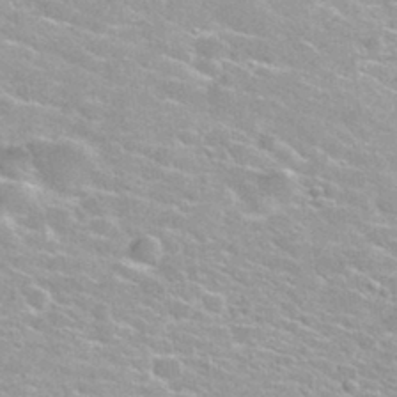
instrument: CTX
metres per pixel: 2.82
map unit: Nhu
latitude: 30.4601
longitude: -49.8961
